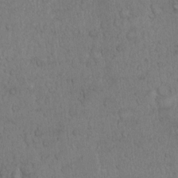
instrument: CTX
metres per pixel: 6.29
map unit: Hto
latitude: 12.1389
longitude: -55.9906
